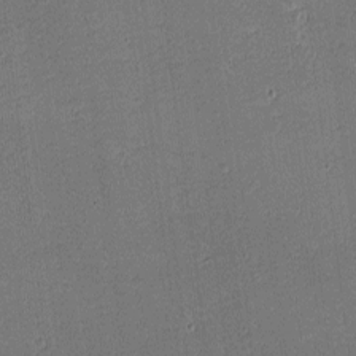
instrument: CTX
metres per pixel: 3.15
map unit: Nhu
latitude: -4.5384
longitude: -82.4978
